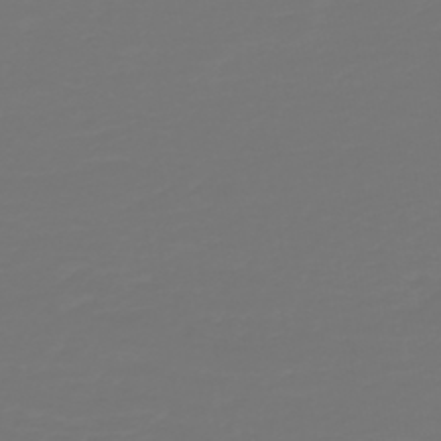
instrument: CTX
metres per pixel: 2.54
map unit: HNb
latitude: -47.2943
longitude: 51.8422
